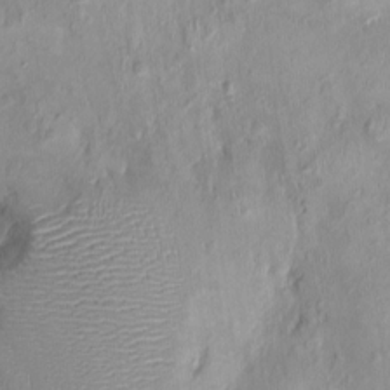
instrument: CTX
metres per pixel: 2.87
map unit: Nhu
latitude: -0.2740
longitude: -15.5372
